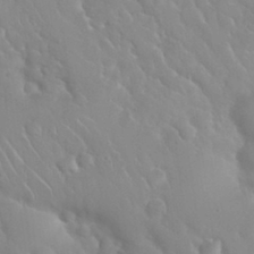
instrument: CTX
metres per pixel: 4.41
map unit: Nhu
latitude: 29.2348
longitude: -55.5560
